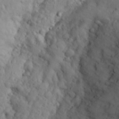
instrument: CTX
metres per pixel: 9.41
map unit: Aa
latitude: 25.5749
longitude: -146.6113
